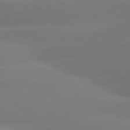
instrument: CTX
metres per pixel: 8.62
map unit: lApd
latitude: 81.1592
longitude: -160.7624
